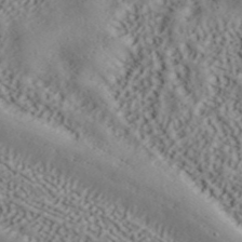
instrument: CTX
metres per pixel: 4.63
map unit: ANa
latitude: 41.6504
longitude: 55.1431
